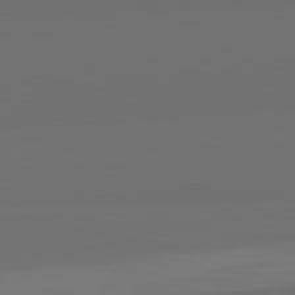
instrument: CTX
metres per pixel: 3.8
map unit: lApd
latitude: 82.4978
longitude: 162.6896
